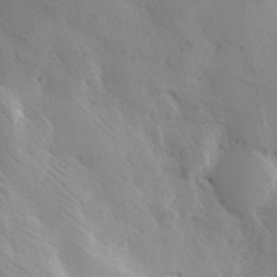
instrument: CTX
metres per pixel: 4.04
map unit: Hve
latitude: 32.9514
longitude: 149.5777
